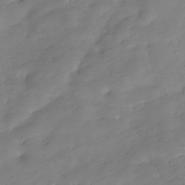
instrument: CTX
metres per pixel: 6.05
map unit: Hve
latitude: -30.6707
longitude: 90.2740
